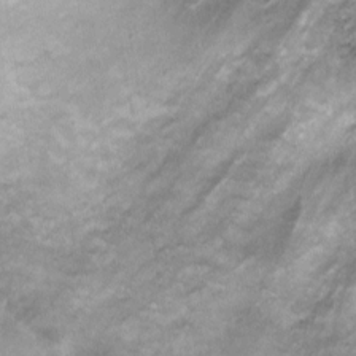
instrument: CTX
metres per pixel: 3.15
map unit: Ht
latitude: 6.1956
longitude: -36.3845
